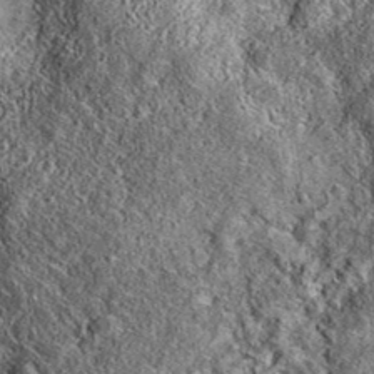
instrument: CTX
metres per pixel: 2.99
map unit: eAb
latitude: 36.5546
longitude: 108.8786
